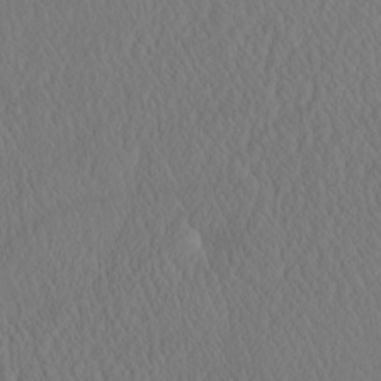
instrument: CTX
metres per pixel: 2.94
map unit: eHh
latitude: -3.3320
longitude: 16.1606
